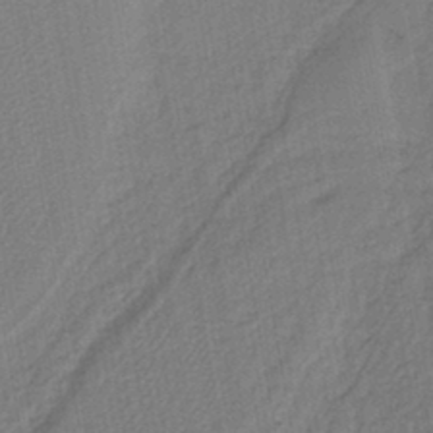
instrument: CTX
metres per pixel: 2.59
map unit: lHb
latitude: -42.4062
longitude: 61.0109
